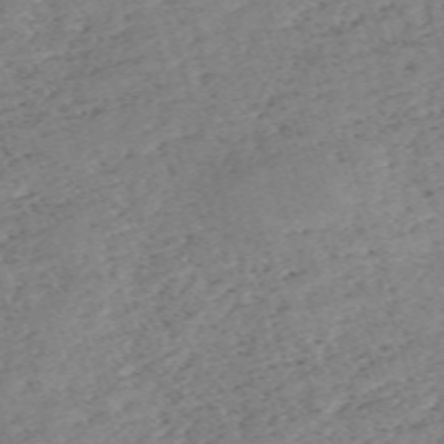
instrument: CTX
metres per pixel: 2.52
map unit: eHh
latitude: -62.7274
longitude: 53.7288
